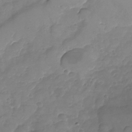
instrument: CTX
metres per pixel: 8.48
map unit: Nhu
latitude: -24.0094
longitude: -56.8380
